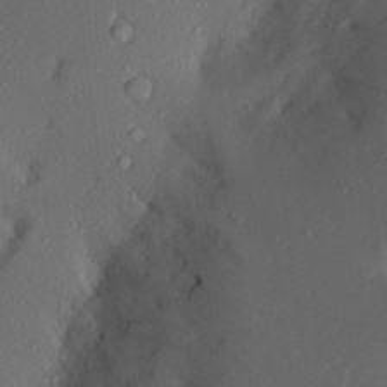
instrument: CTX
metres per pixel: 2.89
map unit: Aa
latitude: 20.9514
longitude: -144.9891
